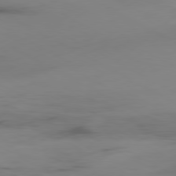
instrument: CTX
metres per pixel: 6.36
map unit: Ap
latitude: -80.1228
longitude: -62.9892
